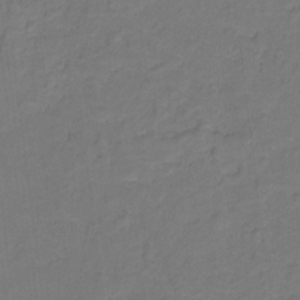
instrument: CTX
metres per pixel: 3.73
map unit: Hto
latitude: -1.5777
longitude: -34.5545
